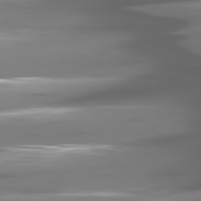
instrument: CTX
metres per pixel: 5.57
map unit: lApd
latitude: 80.9136
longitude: -144.4223
